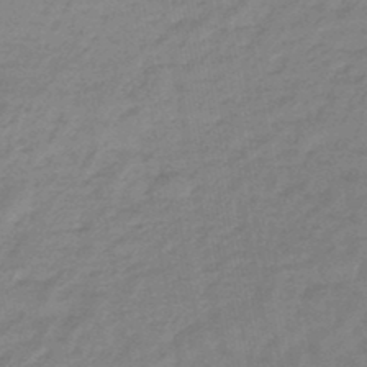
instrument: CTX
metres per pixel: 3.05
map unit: eHb
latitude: -46.1983
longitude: 82.0283
